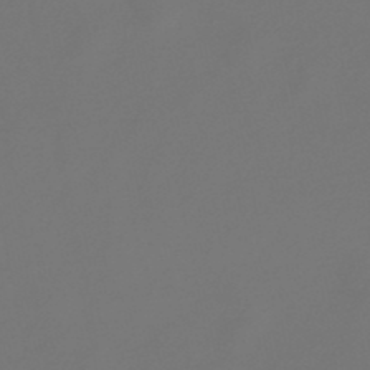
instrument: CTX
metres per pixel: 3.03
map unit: lHb
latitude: -47.5399
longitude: 72.6707
